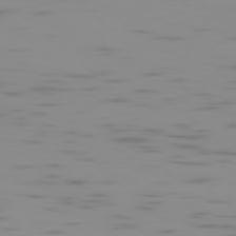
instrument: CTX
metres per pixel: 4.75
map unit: Ap
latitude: -78.2550
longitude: -63.0270
